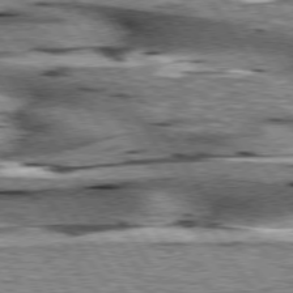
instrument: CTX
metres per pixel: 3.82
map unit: lApd
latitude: 76.3089
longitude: -59.7450
